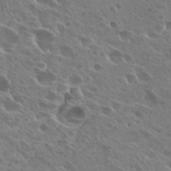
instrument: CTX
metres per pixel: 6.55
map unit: Hto
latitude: 27.0081
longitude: -40.6490
